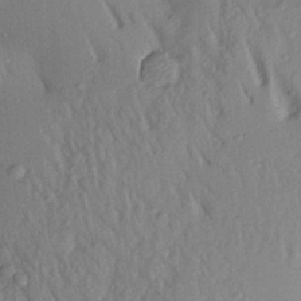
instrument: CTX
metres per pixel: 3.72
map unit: Aa
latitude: 19.6882
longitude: -147.5938
